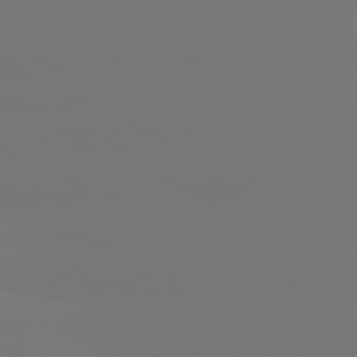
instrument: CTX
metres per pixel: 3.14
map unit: lApd
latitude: 80.8002
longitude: -148.8758
